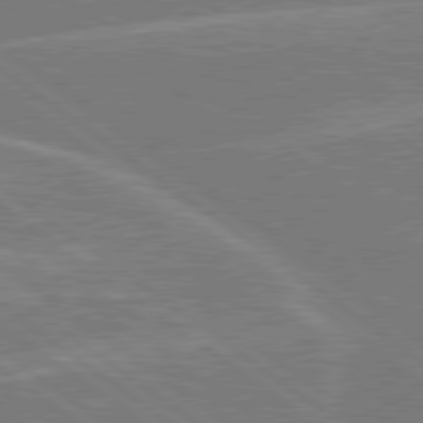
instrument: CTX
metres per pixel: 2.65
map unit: Hpe
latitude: 79.0081
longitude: -129.8583
